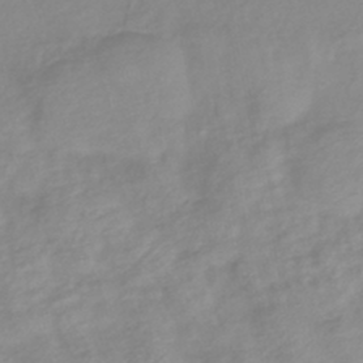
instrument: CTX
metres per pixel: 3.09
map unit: lHb
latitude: -41.7100
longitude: 77.4454
